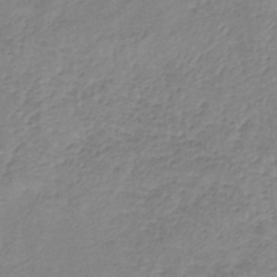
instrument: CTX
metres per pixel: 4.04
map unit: lHb
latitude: -35.8044
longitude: 72.3684
